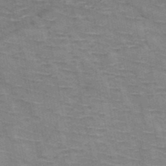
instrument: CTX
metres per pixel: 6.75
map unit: HNb
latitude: -48.0661
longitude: -47.4994
